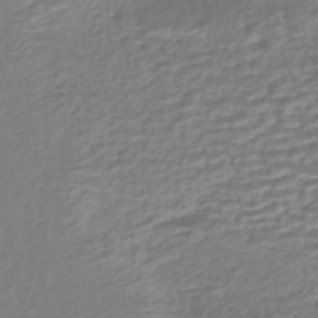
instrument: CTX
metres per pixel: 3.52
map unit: HNhu
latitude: -43.5966
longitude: 103.6911
